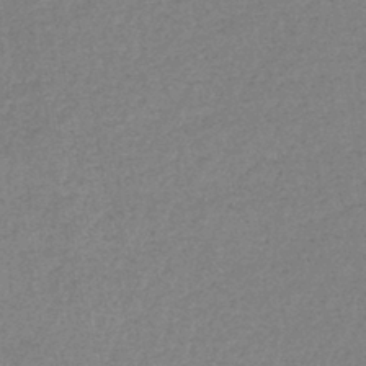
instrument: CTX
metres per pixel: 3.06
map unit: eHb
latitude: -41.0486
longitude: 80.7652
